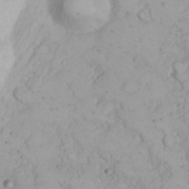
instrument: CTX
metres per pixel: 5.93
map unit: Nhu
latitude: 23.1403
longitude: -62.2901
